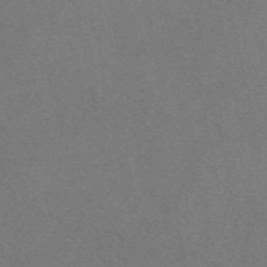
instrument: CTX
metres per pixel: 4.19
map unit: eAb
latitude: 48.8380
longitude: 108.5007
